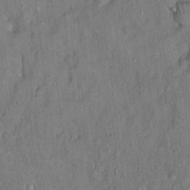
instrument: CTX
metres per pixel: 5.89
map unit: eHh
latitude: 18.4601
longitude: -61.6127
